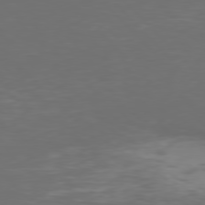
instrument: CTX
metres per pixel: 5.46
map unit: Hpe
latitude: 77.3859
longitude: -170.2711
